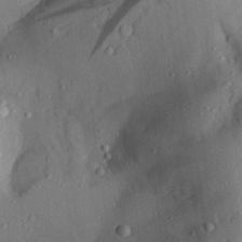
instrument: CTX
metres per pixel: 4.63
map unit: Aa
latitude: 28.0444
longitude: -132.7813
